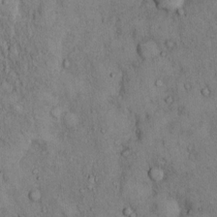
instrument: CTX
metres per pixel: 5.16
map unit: Hto
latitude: 11.3671
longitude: -59.8017
